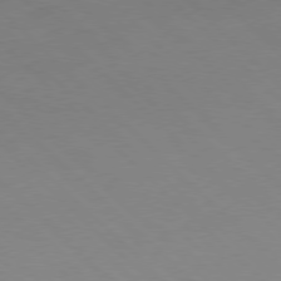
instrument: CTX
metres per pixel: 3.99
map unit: Hpe
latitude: -79.4076
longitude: 8.5196
